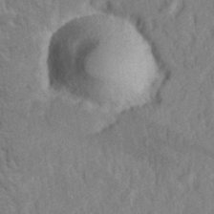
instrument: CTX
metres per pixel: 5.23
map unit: lHvf
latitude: 24.7813
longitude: 143.8233
